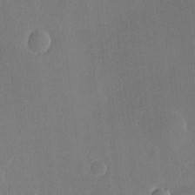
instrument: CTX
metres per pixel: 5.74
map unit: Hve
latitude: 17.8961
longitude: 150.5763
